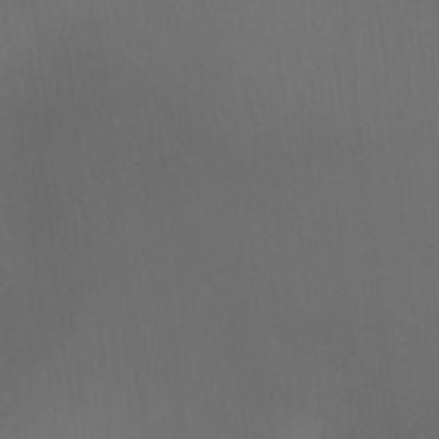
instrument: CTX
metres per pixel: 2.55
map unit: Ht
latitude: 2.8380
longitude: -28.0633
